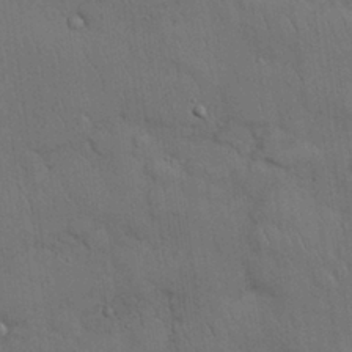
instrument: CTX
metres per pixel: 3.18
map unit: Nhu
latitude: 27.7639
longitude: -69.3860
